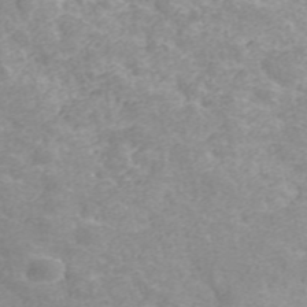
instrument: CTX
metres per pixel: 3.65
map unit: ANa
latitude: 40.3467
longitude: 34.4062
